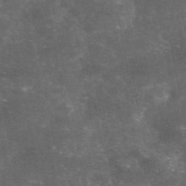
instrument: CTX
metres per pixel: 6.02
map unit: eAb
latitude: 46.5735
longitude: 119.5777
